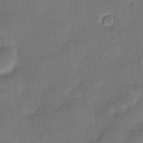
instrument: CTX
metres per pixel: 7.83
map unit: Hve
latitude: -10.0472
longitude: 176.2362
